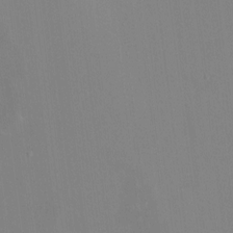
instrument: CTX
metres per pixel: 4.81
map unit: HNhu
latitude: 5.2348
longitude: 4.5573
